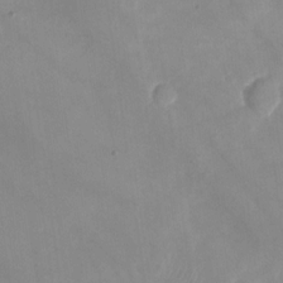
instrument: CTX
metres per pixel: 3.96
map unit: Nhu
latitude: -27.7666
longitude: -63.5749
